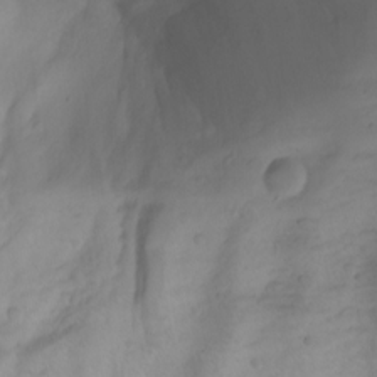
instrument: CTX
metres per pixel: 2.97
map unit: Aa
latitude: -3.2186
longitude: -71.7072
